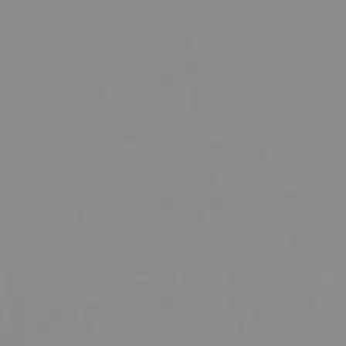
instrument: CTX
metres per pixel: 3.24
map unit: lHb
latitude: -48.7086
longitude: 80.9353
